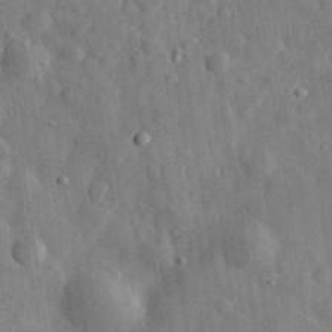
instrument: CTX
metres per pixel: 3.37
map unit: eHh
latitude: 31.4427
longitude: -74.1956
